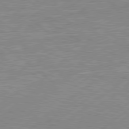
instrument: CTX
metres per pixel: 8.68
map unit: Hpe
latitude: 79.1214
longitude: -120.9514
